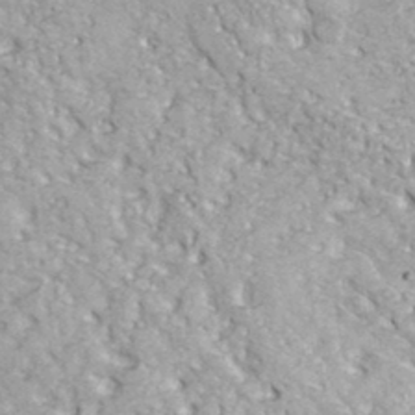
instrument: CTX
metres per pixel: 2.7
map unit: Hve
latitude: 32.2711
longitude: 148.5007
